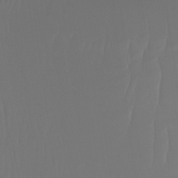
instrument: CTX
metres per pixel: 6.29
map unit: Htu
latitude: -15.6155
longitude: -46.7624
